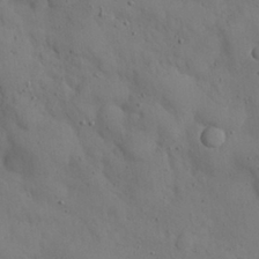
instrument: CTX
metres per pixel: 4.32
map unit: Nhu
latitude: 27.6883
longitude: -72.6869
